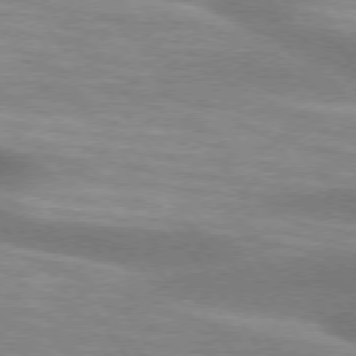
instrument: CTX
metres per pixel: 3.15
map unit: lApd
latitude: 74.7435
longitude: -49.0647
